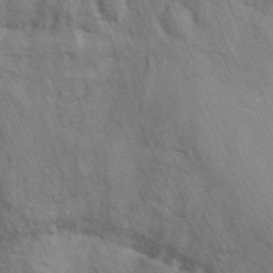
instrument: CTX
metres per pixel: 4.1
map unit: Hto
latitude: 9.4427
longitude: -35.7827
